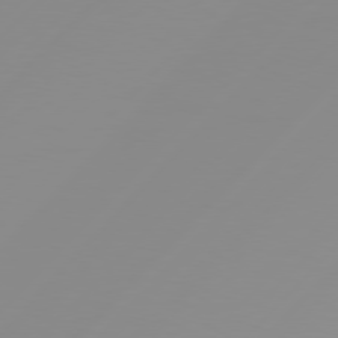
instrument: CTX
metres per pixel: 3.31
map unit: Hpe
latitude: 77.8583
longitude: -139.6316
